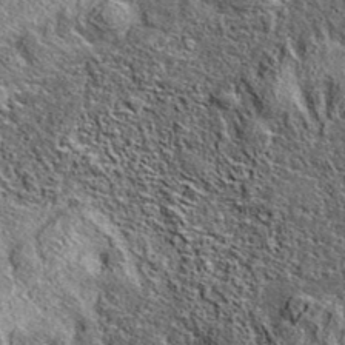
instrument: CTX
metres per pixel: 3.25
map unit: eAb
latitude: 37.5938
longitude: 109.8233
